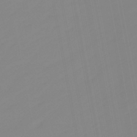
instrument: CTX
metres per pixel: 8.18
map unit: eHb
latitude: -48.3496
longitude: 84.9163
